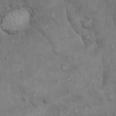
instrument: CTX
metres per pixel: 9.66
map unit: Hto
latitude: 18.5356
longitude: -61.1214
